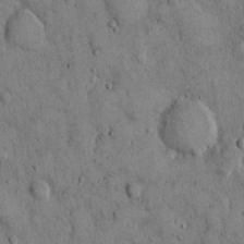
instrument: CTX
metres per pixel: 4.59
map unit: Hto
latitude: 13.2348
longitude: -60.0444
